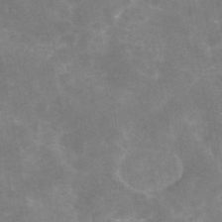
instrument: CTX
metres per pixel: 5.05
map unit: eAb
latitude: 46.3090
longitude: 124.8597
